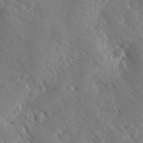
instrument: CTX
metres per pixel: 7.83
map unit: Ave
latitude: -9.7855
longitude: -119.1403
